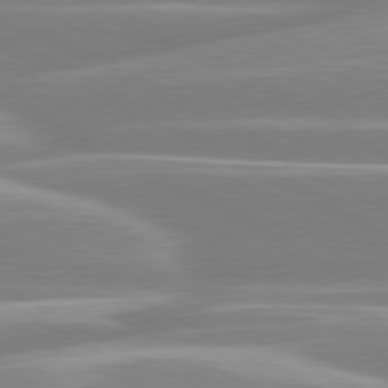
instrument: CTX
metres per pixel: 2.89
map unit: lApd
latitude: 80.5546
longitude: -129.8961
